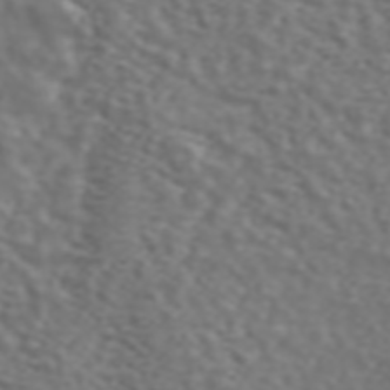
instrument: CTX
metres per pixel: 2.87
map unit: ANa
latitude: 44.2900
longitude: 28.1984
